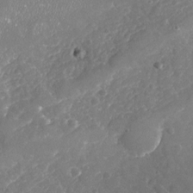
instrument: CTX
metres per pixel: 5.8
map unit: Nhu
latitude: -18.5763
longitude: -57.7827
